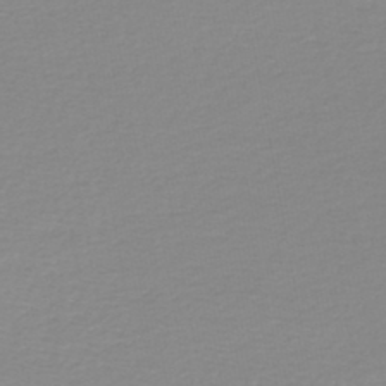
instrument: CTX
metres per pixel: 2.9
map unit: lHb
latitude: -44.3684
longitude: 62.1794
